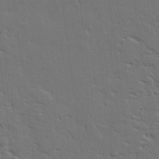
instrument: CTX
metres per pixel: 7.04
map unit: eHh
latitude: 27.0270
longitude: -81.8016
